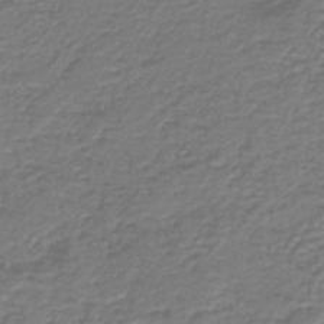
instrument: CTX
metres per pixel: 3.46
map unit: HNb
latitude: -43.0864
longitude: 49.8801
